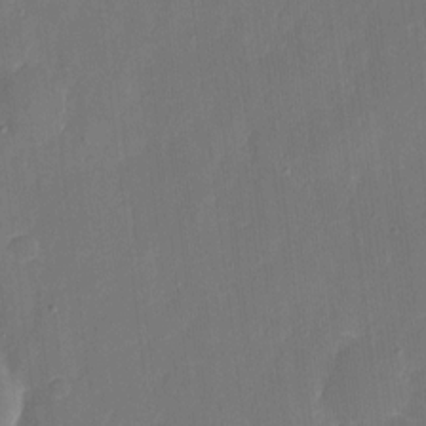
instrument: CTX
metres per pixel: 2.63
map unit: eHh
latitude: 6.5357
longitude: -68.6680
